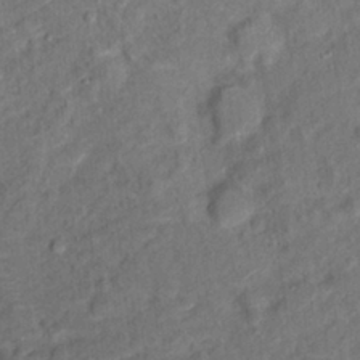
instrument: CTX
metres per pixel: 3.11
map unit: Hto
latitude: 14.1956
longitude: -38.5735
